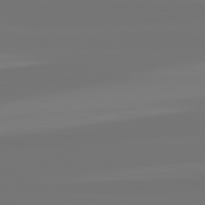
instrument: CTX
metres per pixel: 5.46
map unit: lApd
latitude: 82.2900
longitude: -176.9513
